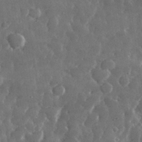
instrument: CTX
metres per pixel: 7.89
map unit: lHvf
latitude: 32.0444
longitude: -88.9136
